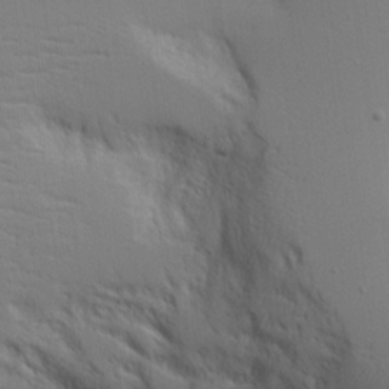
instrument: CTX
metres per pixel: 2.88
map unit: Aa
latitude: 18.2711
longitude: -124.9891
